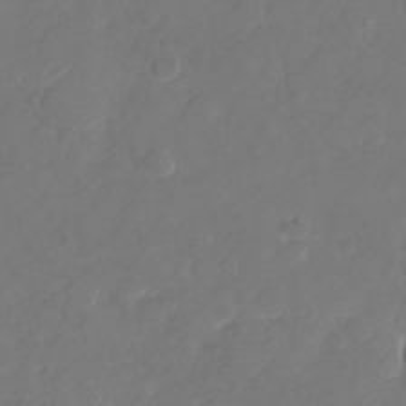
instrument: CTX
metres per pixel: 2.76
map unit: Nhu
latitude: -29.4643
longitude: -70.9702
